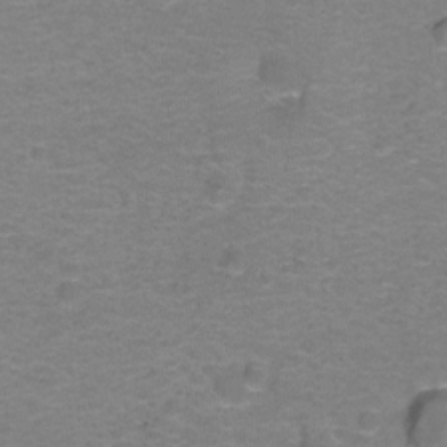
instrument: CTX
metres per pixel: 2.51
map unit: Hto
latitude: -1.2565
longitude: -34.1766
